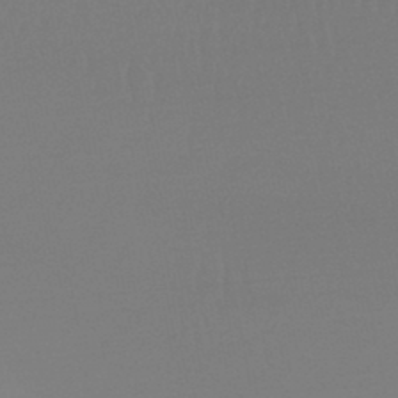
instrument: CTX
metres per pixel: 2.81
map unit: lHb
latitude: -45.1242
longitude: 64.3684
